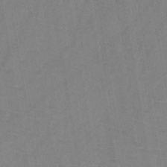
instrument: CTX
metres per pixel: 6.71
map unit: HNb
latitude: -44.9353
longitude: -39.8583
